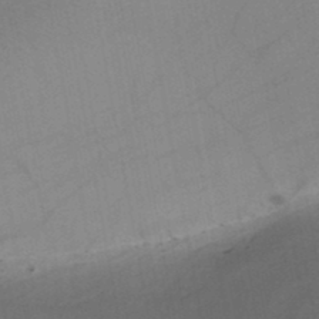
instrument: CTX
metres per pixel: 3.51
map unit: HNb
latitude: -45.9556
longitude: -40.7057
